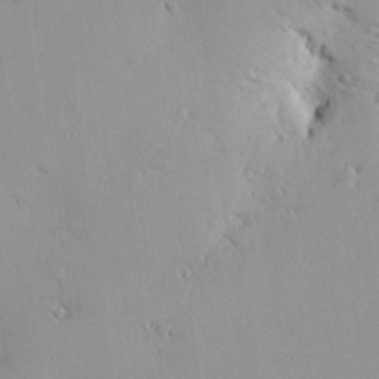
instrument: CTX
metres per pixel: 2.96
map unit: lHvf
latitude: 12.9703
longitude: 178.8219
